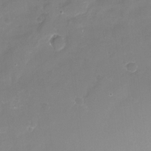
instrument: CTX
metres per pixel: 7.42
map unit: Nhu
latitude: -17.8234
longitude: -58.1200
